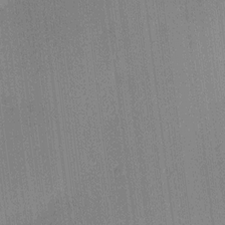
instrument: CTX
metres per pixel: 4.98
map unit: lAa
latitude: 11.1970
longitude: -108.7624
